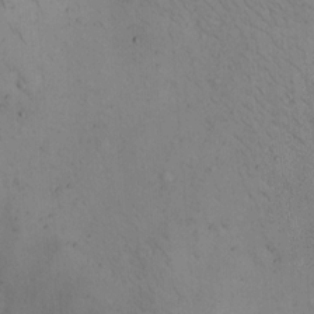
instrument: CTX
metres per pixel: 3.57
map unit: Hto
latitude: 12.1578
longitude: -59.1214
